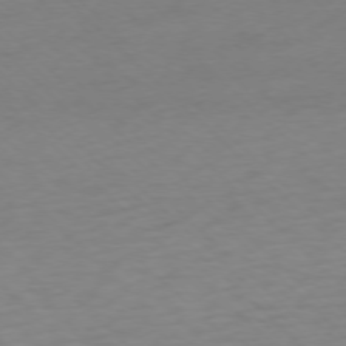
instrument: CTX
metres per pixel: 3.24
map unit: Ap
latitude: -76.0472
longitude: -77.8205
